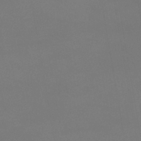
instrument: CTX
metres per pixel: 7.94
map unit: eHb
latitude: -38.2362
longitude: 74.8786
